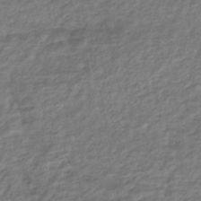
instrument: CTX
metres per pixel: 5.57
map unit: HNhu
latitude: -45.0109
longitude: 102.5574
